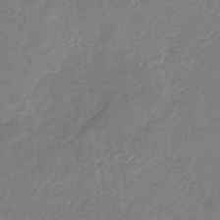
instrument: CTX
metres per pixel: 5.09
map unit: eHb
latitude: -31.0297
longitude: 67.0486
